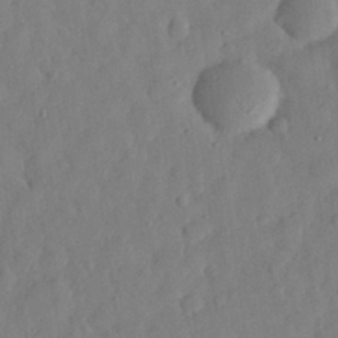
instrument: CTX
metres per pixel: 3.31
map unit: eHh
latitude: 30.2712
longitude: -73.3104
